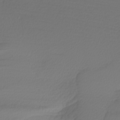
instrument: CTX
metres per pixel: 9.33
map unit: Nhu
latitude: -5.5210
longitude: -94.3656
